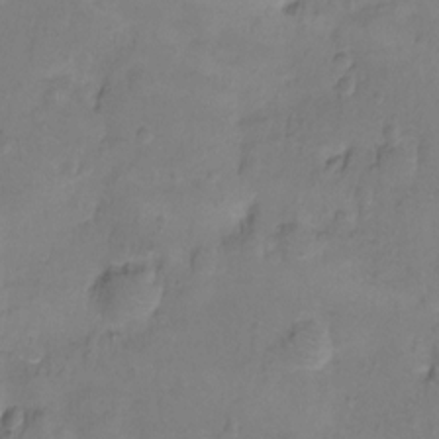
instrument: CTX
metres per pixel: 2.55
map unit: Hto
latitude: -11.7667
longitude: -39.7072
